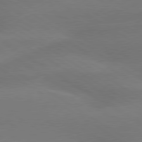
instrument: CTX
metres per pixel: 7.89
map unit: lApd
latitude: 79.4994
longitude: -144.1955
